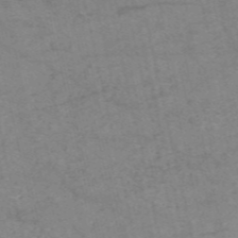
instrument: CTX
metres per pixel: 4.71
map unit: HNb
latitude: -54.6519
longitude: -43.3671
